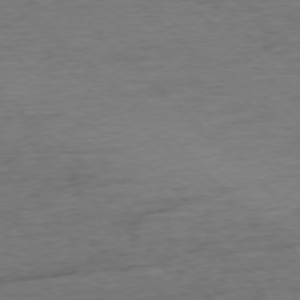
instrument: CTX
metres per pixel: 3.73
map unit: Ap
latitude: -76.8597
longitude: -94.1389
